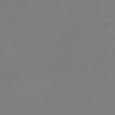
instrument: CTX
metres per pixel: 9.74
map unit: lHb
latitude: -45.3321
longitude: 77.5966
